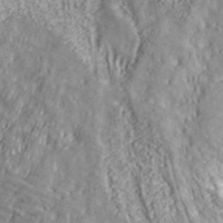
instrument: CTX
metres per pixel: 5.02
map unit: ANa
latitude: 39.1592
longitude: 19.0486
